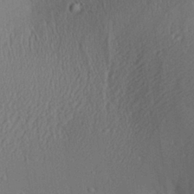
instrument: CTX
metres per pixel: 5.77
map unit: Aa
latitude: 27.8961
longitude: -137.1592
